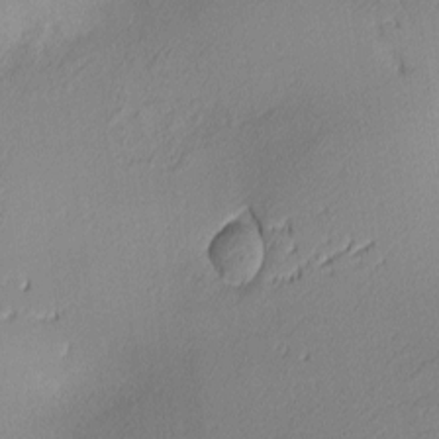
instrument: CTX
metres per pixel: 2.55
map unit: lAa
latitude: 3.1025
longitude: -115.9528
